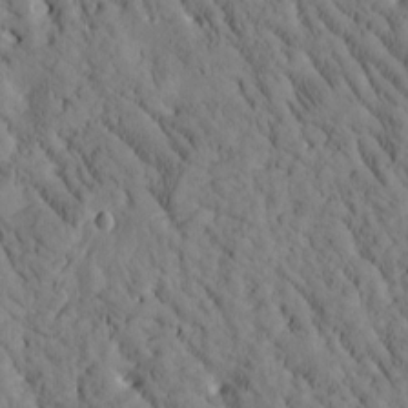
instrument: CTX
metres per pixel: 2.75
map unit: Htu
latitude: -3.4643
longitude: 173.9367
